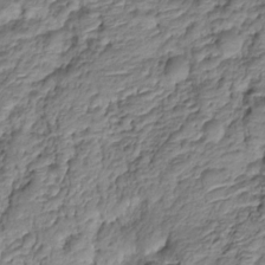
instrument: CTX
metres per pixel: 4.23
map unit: HNhu
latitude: -20.7463
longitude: 84.7652
